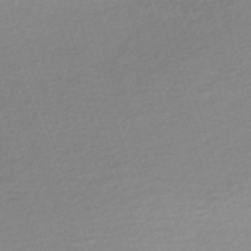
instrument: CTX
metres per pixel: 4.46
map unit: ANa
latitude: -44.8408
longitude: 104.6329
